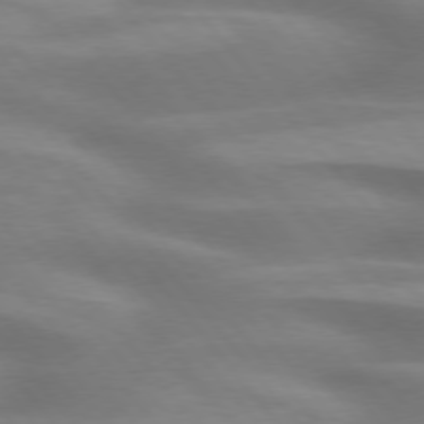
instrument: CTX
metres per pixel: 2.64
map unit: lApd
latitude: 75.9339
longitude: -60.6490
